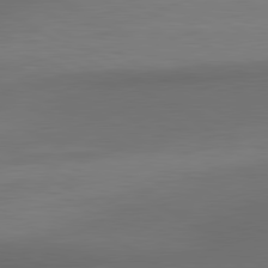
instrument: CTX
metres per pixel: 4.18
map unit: lApd
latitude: 80.8947
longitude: 160.2362
